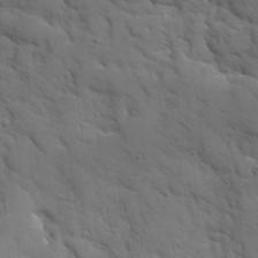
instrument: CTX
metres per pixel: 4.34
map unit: Ave
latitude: 9.1970
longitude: -102.9891
